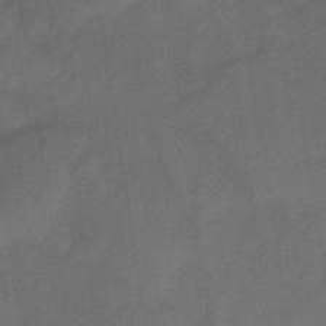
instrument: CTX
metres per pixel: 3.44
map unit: lHb
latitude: -34.3495
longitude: 65.7478
